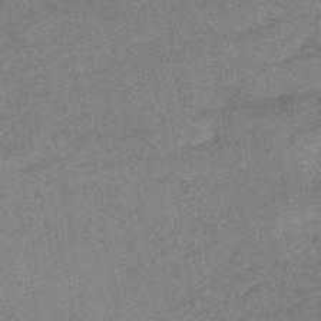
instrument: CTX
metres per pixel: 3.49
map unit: HNhu
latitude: -47.3320
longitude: 89.8233
